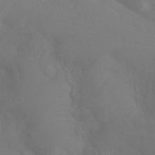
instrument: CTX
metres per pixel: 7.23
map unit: Ht
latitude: -4.3495
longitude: -24.8946
